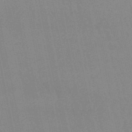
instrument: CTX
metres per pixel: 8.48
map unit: eHb
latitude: -49.9556
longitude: 69.3320
